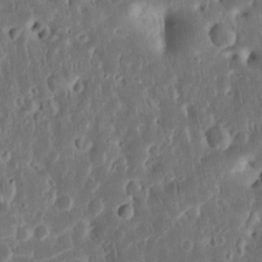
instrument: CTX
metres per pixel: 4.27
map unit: Ht
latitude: 11.4804
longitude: -75.0647
